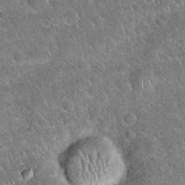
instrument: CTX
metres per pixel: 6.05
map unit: Hto
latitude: 19.4615
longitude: -50.1955
